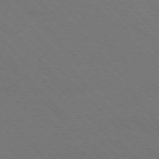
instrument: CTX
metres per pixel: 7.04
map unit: Hpe
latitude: -76.7652
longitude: -12.4979
